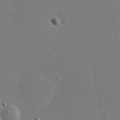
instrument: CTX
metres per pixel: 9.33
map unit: eHh
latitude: 18.7057
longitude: -71.5749
